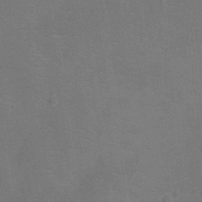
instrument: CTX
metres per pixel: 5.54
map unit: Ht
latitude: -12.2929
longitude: -25.3103
